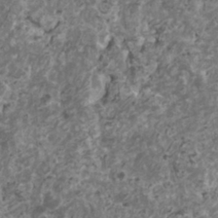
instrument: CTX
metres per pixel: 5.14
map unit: HNhu
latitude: 1.6316
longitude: 3.6155
